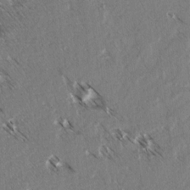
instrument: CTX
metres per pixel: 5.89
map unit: lAvf
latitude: 4.1767
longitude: -105.7639
